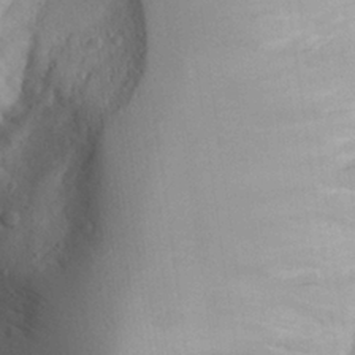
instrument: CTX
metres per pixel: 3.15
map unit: Aa
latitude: 28.7435
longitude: -145.2159
